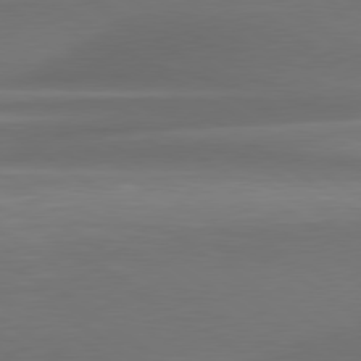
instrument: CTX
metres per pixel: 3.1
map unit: lApd
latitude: 79.5938
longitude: -87.2348
